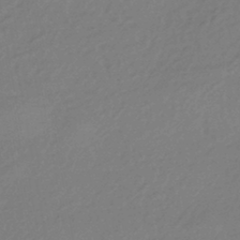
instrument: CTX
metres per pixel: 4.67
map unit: HNhu
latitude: -43.5777
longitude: 89.8989
